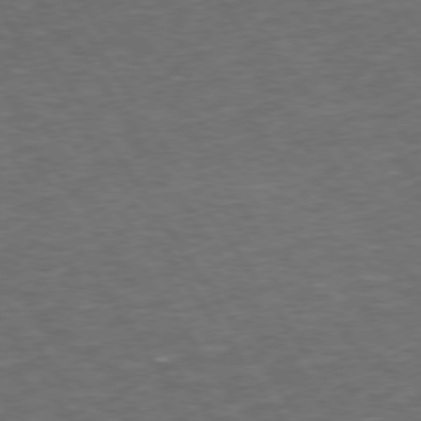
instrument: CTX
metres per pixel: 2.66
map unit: Hpe
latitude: 73.9151
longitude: -124.9324
